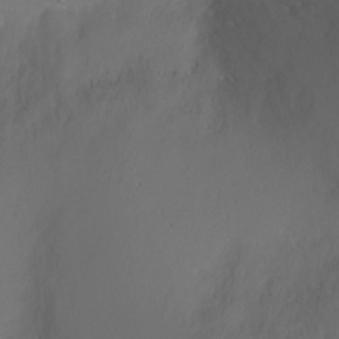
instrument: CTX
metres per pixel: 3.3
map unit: Ht
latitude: -6.5196
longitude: -27.0081
